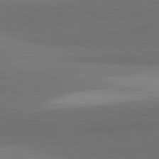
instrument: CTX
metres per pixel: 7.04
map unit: lApd
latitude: 81.7450
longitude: 138.2551
